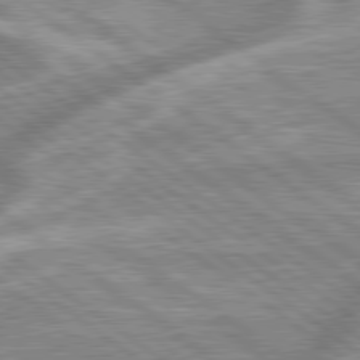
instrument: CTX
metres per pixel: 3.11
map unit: lApd
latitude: 79.4049
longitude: -168.8380
